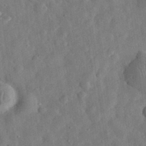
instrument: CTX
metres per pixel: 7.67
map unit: eHh
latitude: 32.4034
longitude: -75.5182
